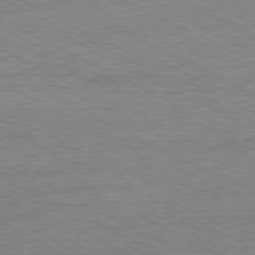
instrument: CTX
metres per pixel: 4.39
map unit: Ap
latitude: -81.2565
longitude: -86.4790
